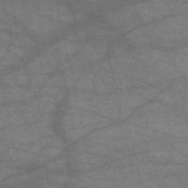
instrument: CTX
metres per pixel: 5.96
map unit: HNb
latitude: -52.4818
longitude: -42.6113
